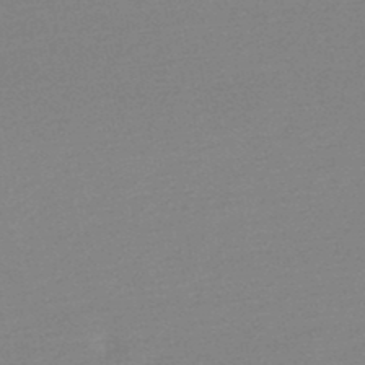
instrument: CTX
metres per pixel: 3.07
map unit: HNb
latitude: -48.0472
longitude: 57.8611
